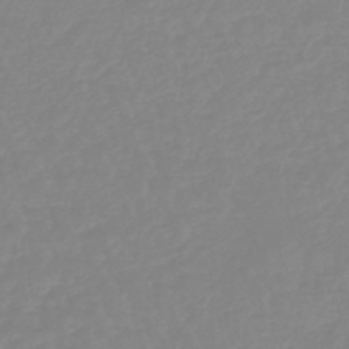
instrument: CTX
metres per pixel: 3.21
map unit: eHb
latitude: -45.0864
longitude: 81.0676
